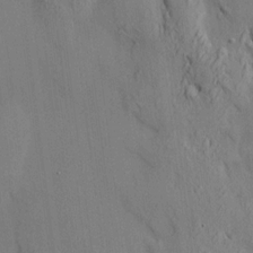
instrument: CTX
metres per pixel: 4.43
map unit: HNhu
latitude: 14.0444
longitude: 11.9745
